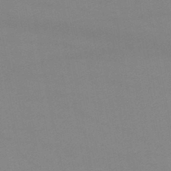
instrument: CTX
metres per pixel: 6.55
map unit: lHb
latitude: -46.0472
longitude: 67.6344
